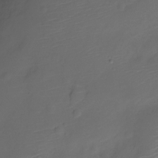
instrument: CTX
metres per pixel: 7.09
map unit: Nve
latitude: -20.2550
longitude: 107.0865
